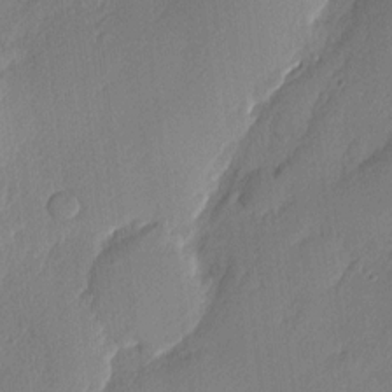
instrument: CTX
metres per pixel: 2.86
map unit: Nhu
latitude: 2.0822
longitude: -76.5734
